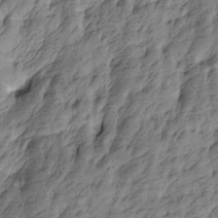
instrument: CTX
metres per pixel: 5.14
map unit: Htu
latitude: -4.6140
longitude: -176.5545
